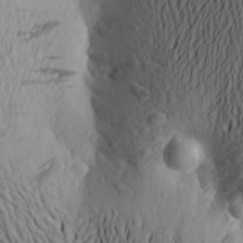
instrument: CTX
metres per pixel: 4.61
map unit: Aa
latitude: 24.4412
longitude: -149.7450
